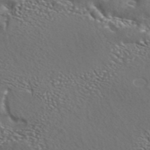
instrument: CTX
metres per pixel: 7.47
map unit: ANa
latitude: 42.8569
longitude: 23.6344
